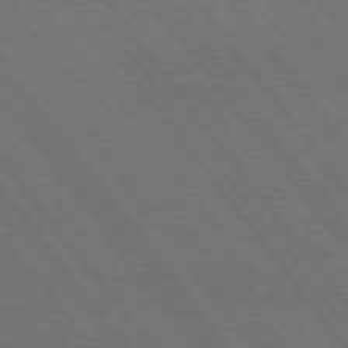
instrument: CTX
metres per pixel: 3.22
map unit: Hpe
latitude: 75.4049
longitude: -137.5560
